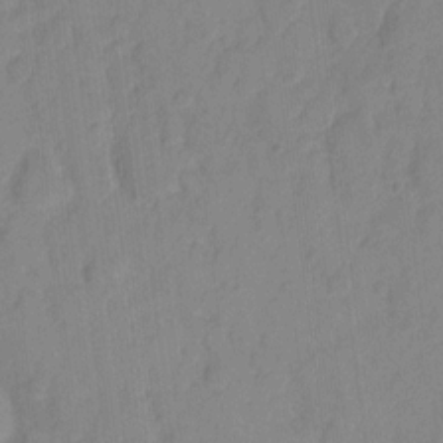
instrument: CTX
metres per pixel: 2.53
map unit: eHh
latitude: 10.0633
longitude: -65.6316
